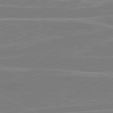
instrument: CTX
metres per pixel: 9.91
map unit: lApd
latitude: 80.6490
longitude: 120.7085
